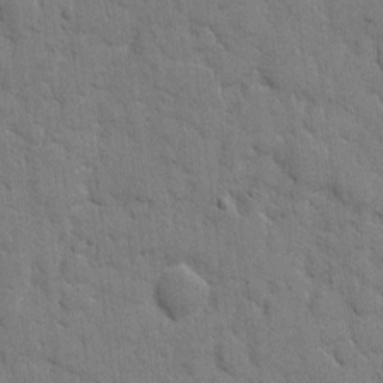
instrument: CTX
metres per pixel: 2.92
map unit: eHh
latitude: 8.7624
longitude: -66.7435
